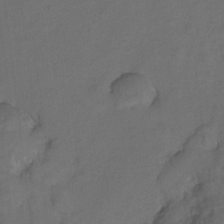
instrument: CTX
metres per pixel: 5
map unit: Hto
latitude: 5.1403
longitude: -32.4412
